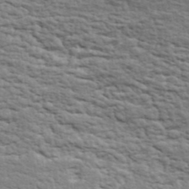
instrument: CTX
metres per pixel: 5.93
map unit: ANa
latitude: 40.7057
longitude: 30.3684
